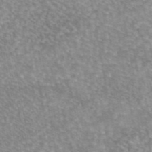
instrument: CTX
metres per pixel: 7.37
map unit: eAb
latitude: 45.1970
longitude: 105.8233
